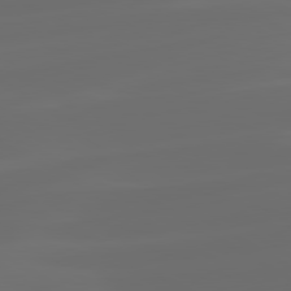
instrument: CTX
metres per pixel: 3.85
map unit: lApd
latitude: 80.2333
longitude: -91.7639
